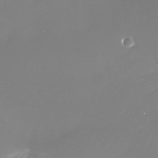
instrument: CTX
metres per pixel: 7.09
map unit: Nhu
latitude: -29.5588
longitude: -76.9702
